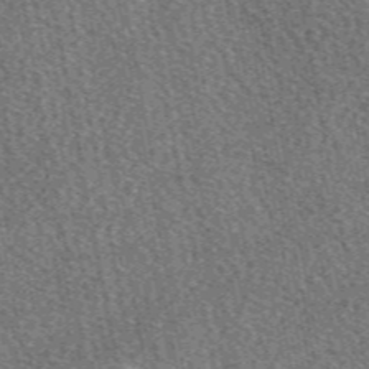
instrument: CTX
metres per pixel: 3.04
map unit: eAb
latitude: 49.1592
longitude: 117.1998
